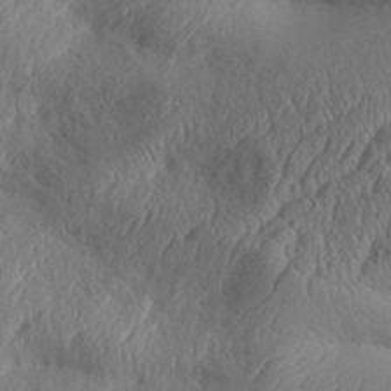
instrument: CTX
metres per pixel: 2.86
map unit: Aa
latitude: 32.4412
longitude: -141.3292
